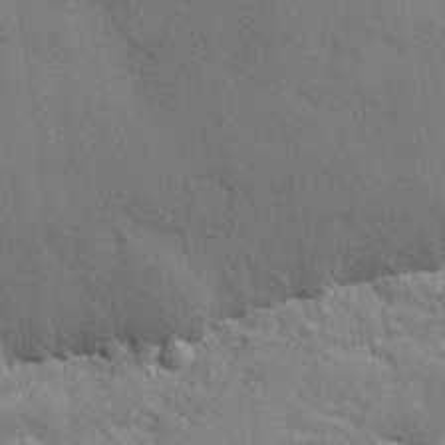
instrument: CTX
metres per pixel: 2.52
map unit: Nhu
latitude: 2.1766
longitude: -75.2726
